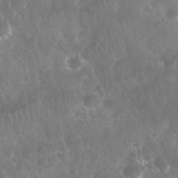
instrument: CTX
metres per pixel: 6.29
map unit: Nhu
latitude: 28.3278
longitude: -64.8758
